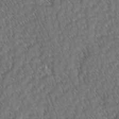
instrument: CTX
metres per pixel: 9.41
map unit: lAvf
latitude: -3.2375
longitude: -114.1388
